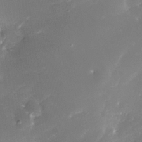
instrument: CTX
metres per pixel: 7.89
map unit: Nhe
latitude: -32.5385
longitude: -116.2900
